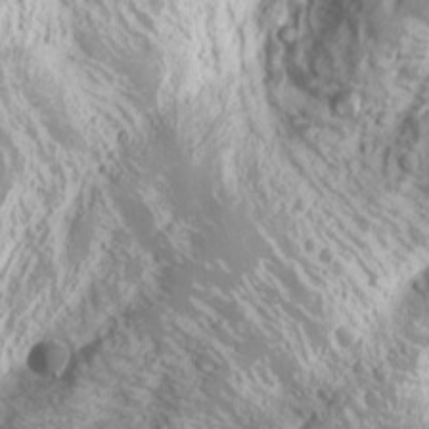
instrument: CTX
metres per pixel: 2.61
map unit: Nhu
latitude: -9.7855
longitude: -69.3670
